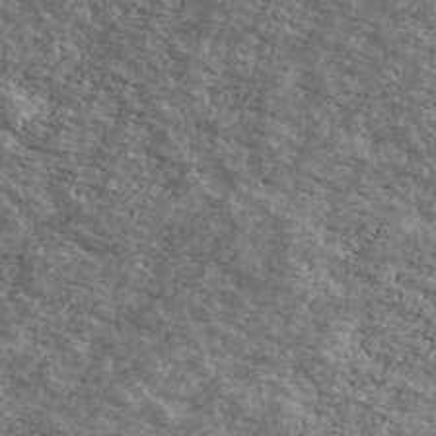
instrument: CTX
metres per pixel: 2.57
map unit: Ave
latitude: 40.8191
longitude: -108.8569
